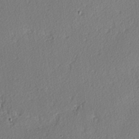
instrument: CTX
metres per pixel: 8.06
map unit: lAvf
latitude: -4.4251
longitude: -108.7435
